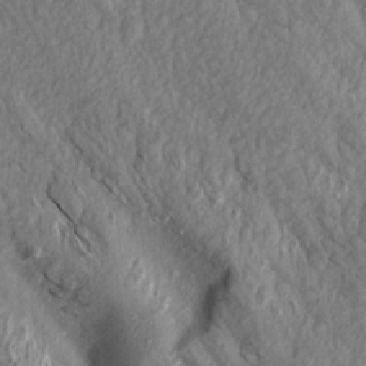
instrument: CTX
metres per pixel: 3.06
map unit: Aa
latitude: 15.9339
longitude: -145.3859
